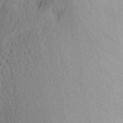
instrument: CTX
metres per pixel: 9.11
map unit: Aa
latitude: 28.4790
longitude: -144.2900
